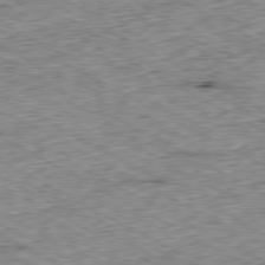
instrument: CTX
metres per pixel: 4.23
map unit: Ap
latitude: -80.6897
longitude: -48.0444
